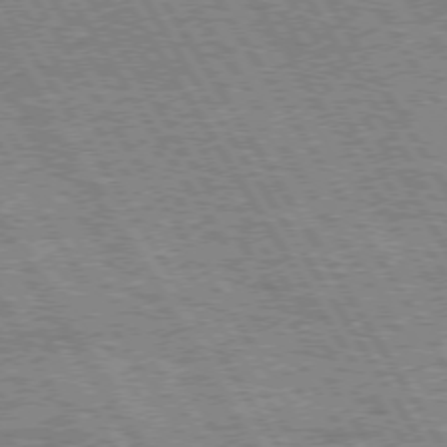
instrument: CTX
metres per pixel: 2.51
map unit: Hpe
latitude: 73.6505
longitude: -142.7813
